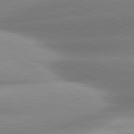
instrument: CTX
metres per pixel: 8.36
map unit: lApd
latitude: 80.6490
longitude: -158.3467
